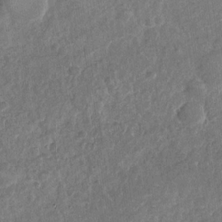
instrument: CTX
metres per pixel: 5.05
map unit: Nhu
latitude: -31.1431
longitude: -61.9339
